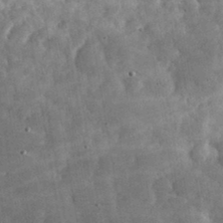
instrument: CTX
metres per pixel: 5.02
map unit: eHh
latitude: 33.9339
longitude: -70.2333
